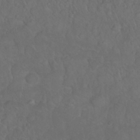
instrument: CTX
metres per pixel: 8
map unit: Nhu
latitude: 26.8002
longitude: -65.1781
